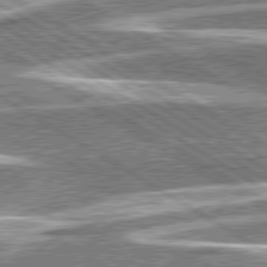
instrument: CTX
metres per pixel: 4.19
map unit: lApd
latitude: 79.6883
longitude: -96.2711
